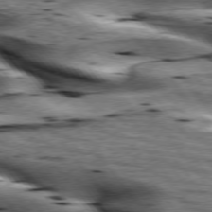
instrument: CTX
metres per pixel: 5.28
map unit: lApd
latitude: 76.4034
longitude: -60.4979
